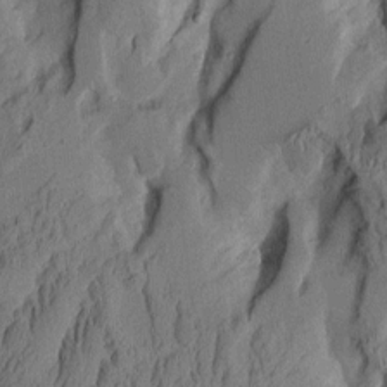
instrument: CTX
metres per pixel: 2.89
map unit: Aa
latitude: 8.8569
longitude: -127.1970
